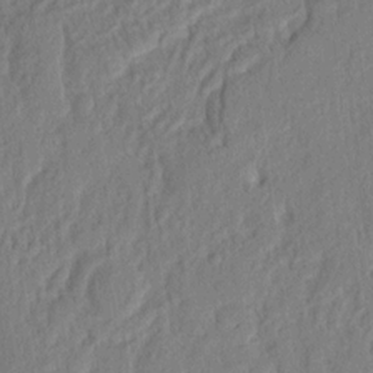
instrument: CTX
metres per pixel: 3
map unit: eHh
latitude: 4.9325
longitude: -76.9891
